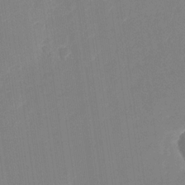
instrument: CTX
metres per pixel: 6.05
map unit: Nhu
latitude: -28.4818
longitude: -65.6505
